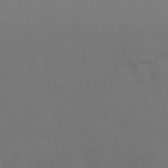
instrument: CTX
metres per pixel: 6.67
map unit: Ht
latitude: -8.8597
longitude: -32.6490
